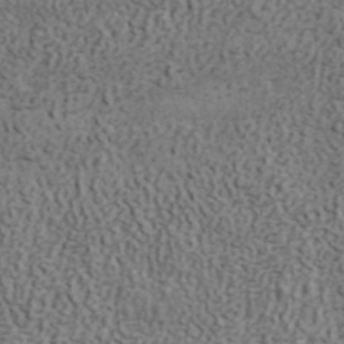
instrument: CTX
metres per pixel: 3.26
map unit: ANa
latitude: 42.1011
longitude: 29.6344
